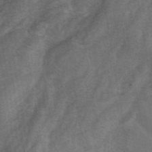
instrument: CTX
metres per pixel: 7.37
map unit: ANa
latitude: 42.8002
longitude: 16.8597
